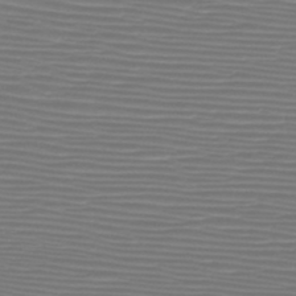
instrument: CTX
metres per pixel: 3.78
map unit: HNb
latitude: -46.8786
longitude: -42.1956
